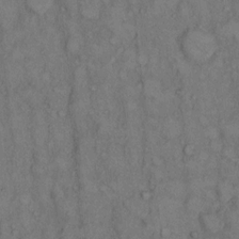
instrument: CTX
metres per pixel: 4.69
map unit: Hto
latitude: 9.9150
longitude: -59.2915
